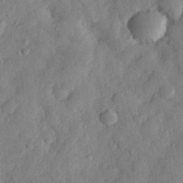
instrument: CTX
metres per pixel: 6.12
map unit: eHh
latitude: 28.8947
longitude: -74.3845
